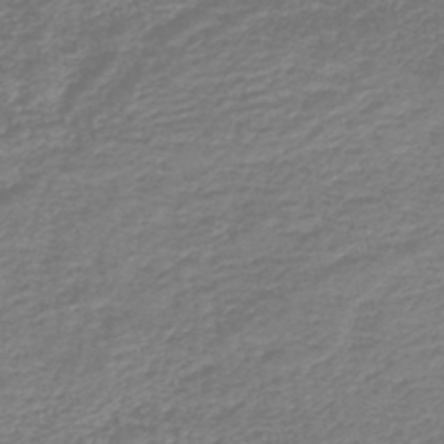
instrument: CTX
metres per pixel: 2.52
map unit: HNb
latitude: -41.6911
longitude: 50.0472
